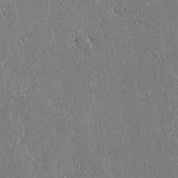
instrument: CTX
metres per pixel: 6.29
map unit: lAvf
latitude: 17.4426
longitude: -126.4412
